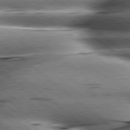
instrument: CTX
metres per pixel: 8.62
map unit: lApd
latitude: 79.8395
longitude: -139.7639
